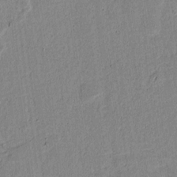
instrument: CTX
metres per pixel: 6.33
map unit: lAvf
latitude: 6.9514
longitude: 168.6707
